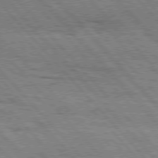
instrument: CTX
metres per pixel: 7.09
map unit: Hpe
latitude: 76.4223
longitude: -150.7813
